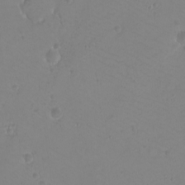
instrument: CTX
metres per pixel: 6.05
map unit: eHh
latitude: -9.7100
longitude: -68.4034
